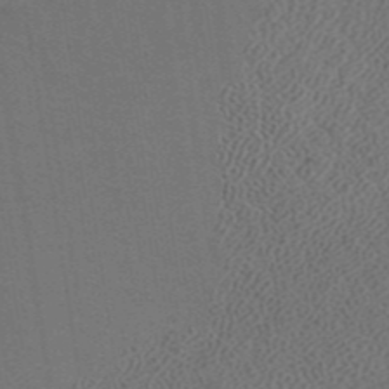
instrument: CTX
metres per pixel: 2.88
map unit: ANa
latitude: 43.7261
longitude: 28.3306
